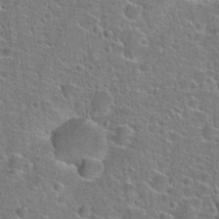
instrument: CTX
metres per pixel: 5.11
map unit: Hto
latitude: 22.7246
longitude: -44.5734
